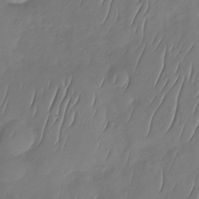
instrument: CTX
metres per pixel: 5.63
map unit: Nhu
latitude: -29.8800
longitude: -58.8947
